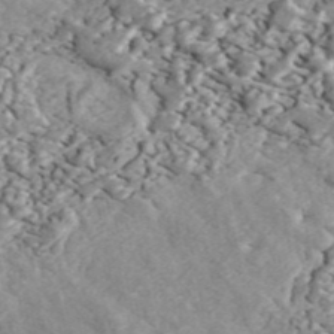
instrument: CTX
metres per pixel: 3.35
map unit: ANa
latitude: 44.5357
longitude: 46.4818
